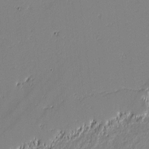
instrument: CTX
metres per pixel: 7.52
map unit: lAvf
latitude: -0.7086
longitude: -108.4223
